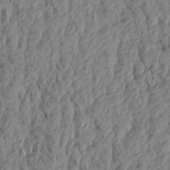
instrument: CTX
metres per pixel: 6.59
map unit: Aa
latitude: 17.8583
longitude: -145.8961
